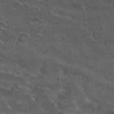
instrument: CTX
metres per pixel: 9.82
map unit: Nhu
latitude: 29.3670
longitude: -53.2348
